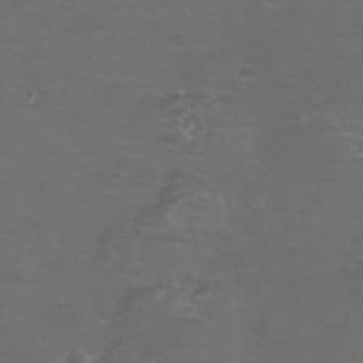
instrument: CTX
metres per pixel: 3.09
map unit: eHh
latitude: -11.8989
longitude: -60.5168
